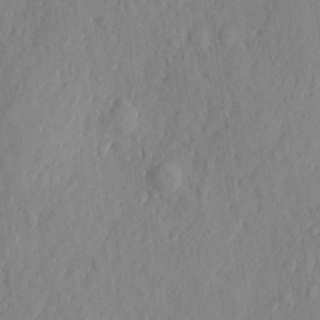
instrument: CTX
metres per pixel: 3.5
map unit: eHh
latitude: 6.0444
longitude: -73.5749
